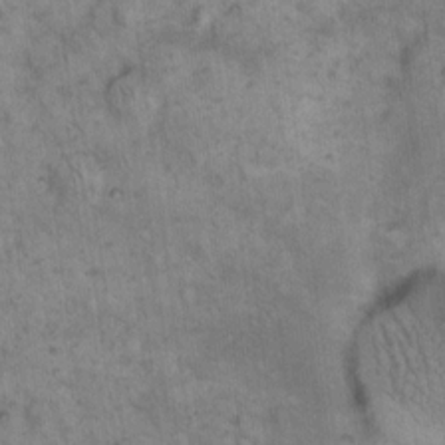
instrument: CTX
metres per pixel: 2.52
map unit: eHh
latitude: 15.2915
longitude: -64.7435
